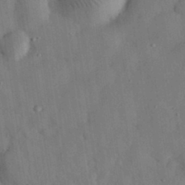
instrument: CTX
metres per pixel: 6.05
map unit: eHh
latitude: 30.3468
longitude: -74.2900
